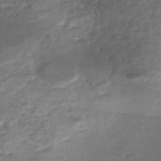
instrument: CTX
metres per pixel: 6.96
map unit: Nhe
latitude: -48.2362
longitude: -171.7072
